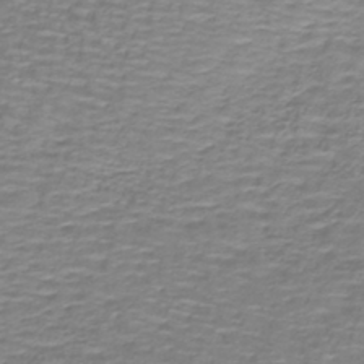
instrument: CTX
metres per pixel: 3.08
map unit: lHb
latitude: -40.3306
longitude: 58.5006
